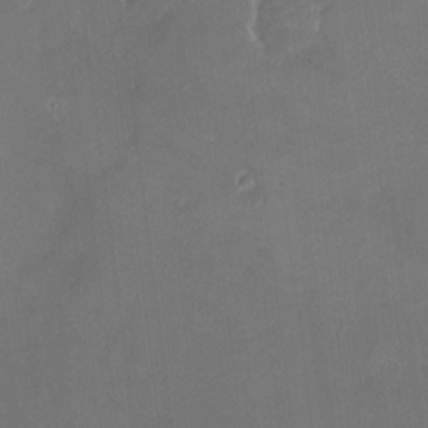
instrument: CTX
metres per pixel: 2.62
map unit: HNhu
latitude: 7.4426
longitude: 7.9178
